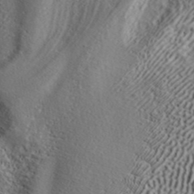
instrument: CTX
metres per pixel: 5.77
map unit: ANa
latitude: 42.1200
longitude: 52.5762
